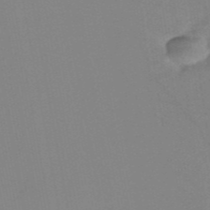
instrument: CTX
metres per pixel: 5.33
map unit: HNb
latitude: -53.8044
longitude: -49.1781
